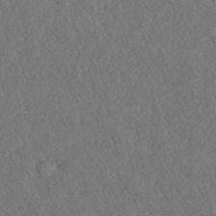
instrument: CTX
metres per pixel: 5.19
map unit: ANa
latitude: 40.4223
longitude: 18.6141
